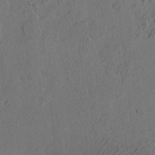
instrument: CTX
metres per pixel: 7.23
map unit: eHh
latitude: 3.1214
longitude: -78.5168
